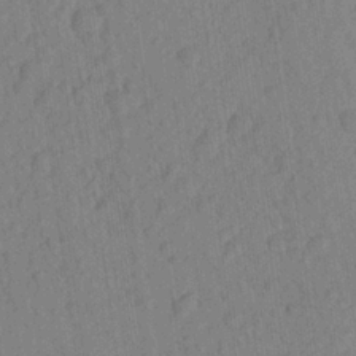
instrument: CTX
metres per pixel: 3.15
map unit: Aa
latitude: 23.3293
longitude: -147.7261
